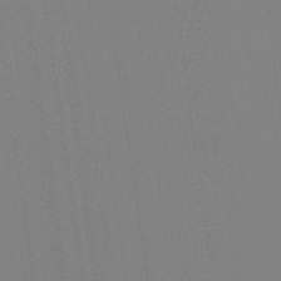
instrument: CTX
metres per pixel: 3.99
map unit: Hto
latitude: -8.2361
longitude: -48.0633
